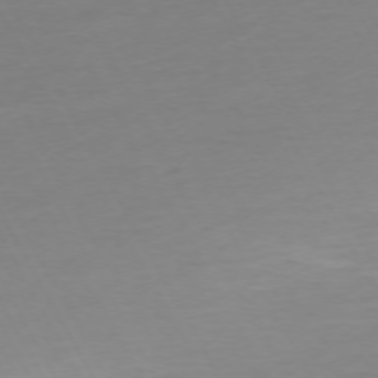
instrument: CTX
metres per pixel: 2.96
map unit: Ap
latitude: -74.2740
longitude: -69.5371
